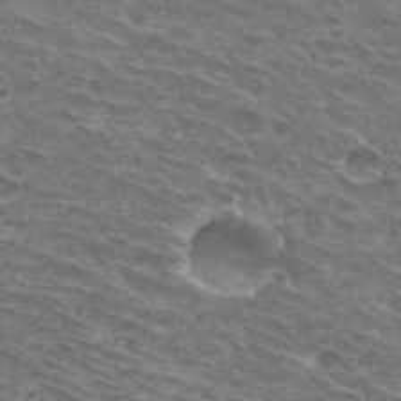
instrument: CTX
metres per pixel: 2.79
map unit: Hto
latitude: 30.1956
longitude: -44.2144
